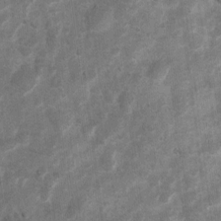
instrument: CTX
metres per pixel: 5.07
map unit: Ht
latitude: 4.1200
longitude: -22.3467
